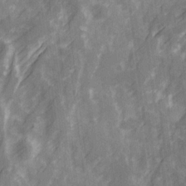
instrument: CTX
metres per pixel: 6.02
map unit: Ave
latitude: 20.3468
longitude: -131.7639
